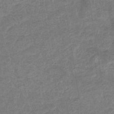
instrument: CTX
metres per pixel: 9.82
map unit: eHb
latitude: -35.2754
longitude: 77.7289
